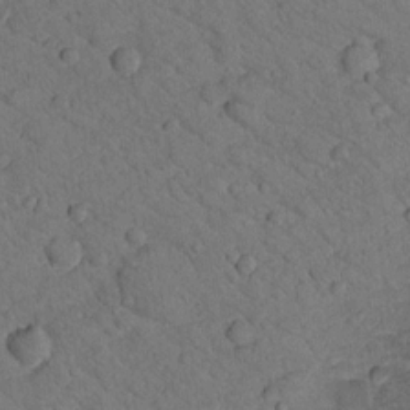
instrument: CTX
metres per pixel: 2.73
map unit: lHvf
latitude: 13.5749
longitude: 178.6140
